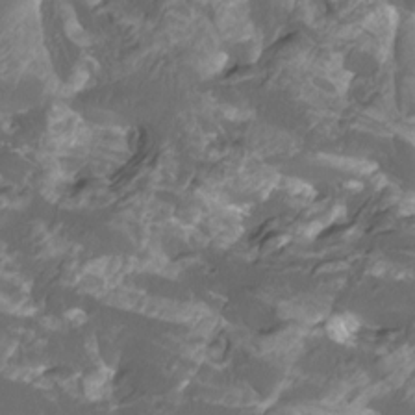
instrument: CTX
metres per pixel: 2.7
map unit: Htu
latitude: -11.7856
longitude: -74.0633
